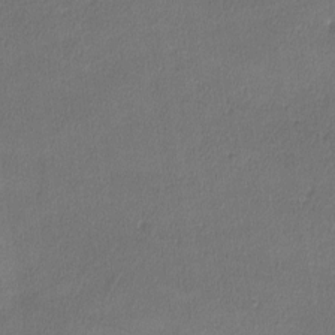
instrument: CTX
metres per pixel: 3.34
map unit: lHvf
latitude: -11.6911
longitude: -101.5371
